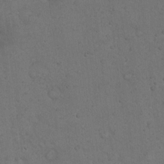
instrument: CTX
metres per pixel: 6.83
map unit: Hto
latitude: 13.7639
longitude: -55.8772
